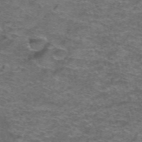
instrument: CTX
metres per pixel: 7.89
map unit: Hto
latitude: 38.4412
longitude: -41.5182
